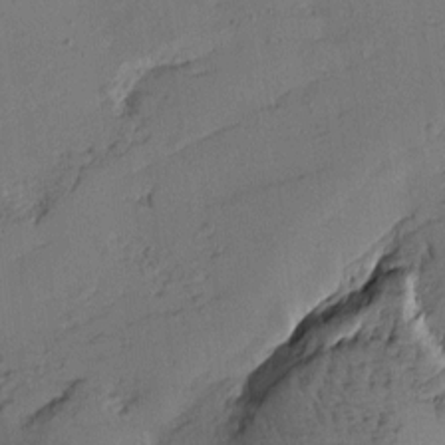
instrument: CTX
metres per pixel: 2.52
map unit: Htu
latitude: -2.1038
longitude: -176.0444
